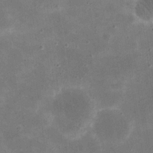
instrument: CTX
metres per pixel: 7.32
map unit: eHh
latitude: 21.0270
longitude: -66.8002
